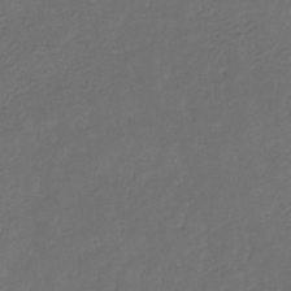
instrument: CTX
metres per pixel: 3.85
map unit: eHb
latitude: -31.0108
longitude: 71.8234
